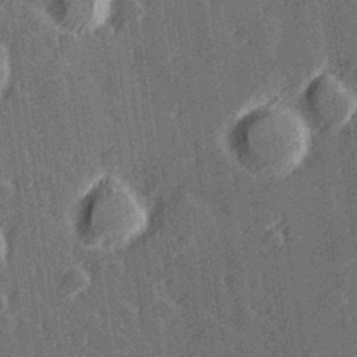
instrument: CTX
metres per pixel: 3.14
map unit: Hve
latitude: 27.3293
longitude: 145.4832
